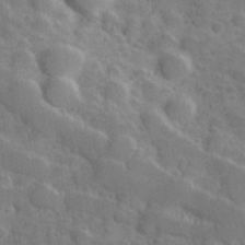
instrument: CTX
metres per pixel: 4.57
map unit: Hve
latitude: 31.5560
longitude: 151.5777
